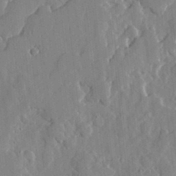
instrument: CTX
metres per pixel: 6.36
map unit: lHvf
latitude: 17.8961
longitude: -113.1781
